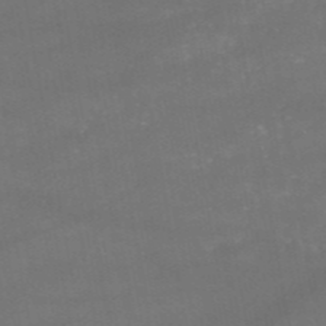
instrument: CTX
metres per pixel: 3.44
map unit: HNb
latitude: -52.2928
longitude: -39.5182
